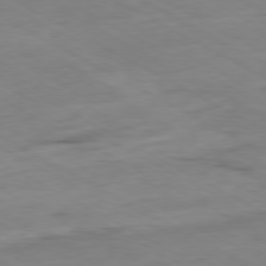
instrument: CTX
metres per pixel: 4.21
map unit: Ap
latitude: -80.2362
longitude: -76.8380
